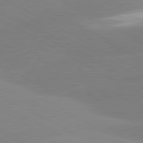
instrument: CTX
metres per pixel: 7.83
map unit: lApd
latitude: 80.7246
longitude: -153.4238
